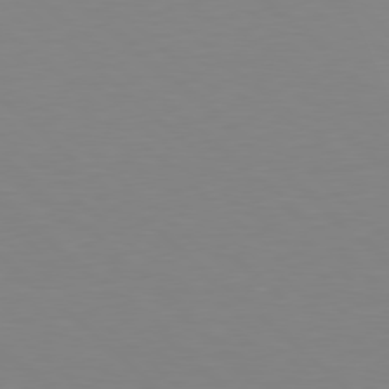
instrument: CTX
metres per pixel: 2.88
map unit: Hpe
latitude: 78.1011
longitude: -165.2537
